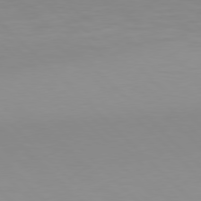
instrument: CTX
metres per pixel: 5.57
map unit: Hpe
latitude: 77.7260
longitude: -164.2334
